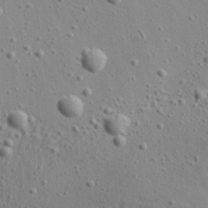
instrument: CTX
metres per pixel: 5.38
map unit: Aa
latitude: 22.6679
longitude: -140.6301
